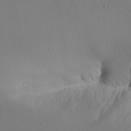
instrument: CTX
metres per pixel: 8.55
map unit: Aa
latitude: 23.4237
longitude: -127.6883
